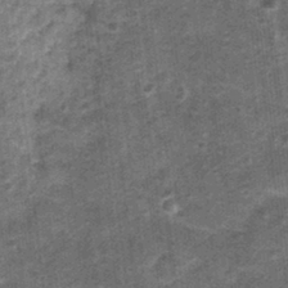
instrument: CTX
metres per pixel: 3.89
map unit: Nhu
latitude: 0.9513
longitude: -17.1970
